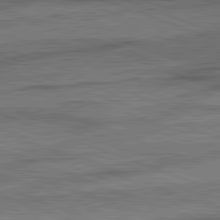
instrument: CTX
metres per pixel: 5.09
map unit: lApd
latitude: 82.2144
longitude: -162.2523
